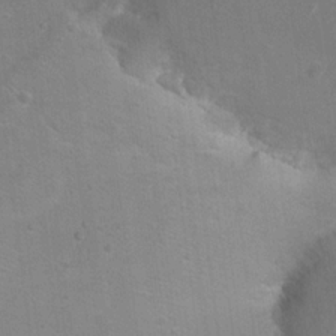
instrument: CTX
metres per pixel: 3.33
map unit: Nhu
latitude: 17.4615
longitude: -32.1389
